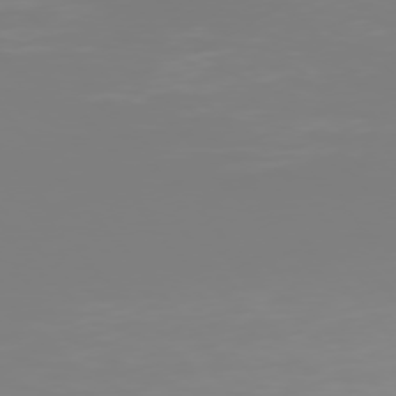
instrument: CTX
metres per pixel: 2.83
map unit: Hpe
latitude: 76.1577
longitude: -127.2348
